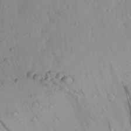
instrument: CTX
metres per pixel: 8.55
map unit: Aa
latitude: 22.6868
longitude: -149.0647
